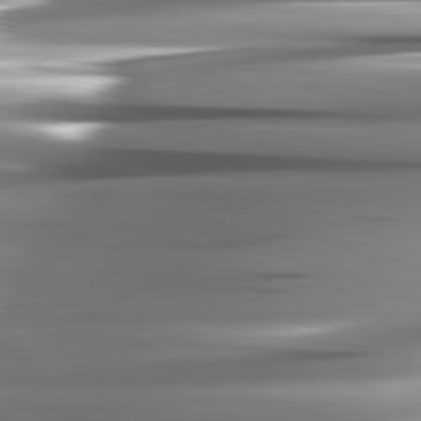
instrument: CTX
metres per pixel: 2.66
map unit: lApd
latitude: 82.5734
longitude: -140.7813
